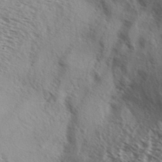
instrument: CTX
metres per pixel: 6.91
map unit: Aa
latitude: 33.2915
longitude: -138.9514
